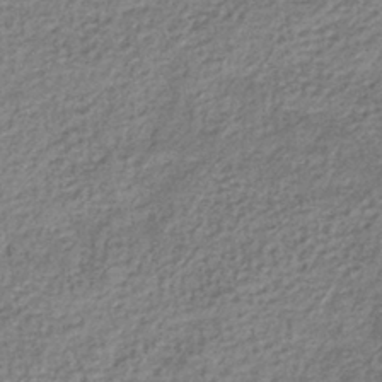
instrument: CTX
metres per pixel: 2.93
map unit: eHb
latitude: -37.2376
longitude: 79.8989
